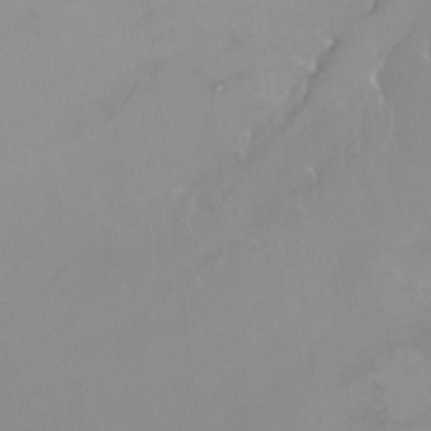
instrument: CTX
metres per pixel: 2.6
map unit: Ht
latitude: -12.5385
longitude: -44.8191
